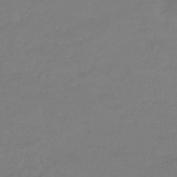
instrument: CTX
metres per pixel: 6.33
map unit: eHb
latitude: -46.7652
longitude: 88.7841
